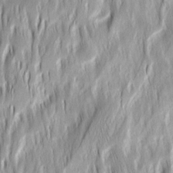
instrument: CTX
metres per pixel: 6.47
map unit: Ave
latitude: 14.9136
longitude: -135.0080
